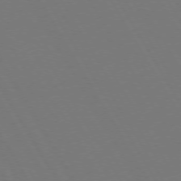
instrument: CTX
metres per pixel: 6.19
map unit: Hpe
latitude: 73.0459
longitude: -127.7261
